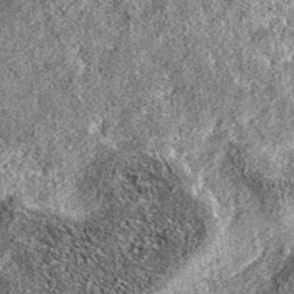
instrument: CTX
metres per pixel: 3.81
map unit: eAb
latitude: 36.9136
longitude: 105.5021
